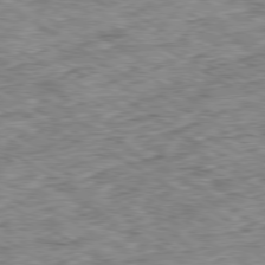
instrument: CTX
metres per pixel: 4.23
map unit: Ap
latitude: -80.0283
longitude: -48.9325
